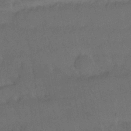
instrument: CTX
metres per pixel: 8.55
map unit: Nhu
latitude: 26.6491
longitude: -70.5168
